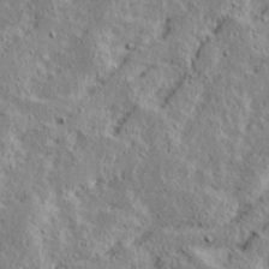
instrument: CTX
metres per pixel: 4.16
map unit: Ave
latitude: 15.8017
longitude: -138.1578
